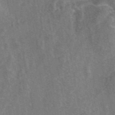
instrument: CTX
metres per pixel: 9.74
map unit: eAb
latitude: 47.4427
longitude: 118.6330
